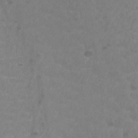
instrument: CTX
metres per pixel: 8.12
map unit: Ht
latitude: -2.0849
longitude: -17.6316
